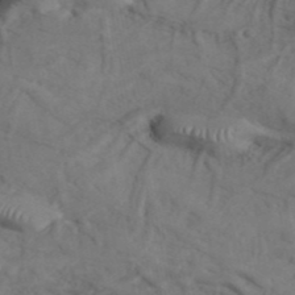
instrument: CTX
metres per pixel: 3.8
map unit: ANa
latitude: 42.0633
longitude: 55.2943
